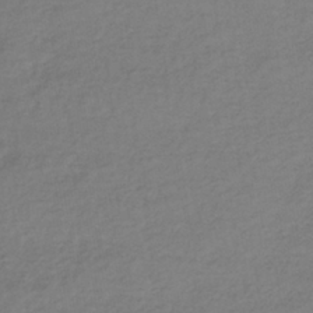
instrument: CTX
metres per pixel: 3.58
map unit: lHb
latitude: -38.4629
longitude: 70.9731
